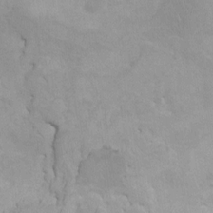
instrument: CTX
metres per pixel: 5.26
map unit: HNhu
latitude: 6.6490
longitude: -1.4993
